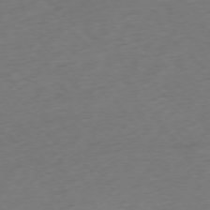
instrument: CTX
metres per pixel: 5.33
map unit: Ap
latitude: -75.0298
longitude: -71.3293
